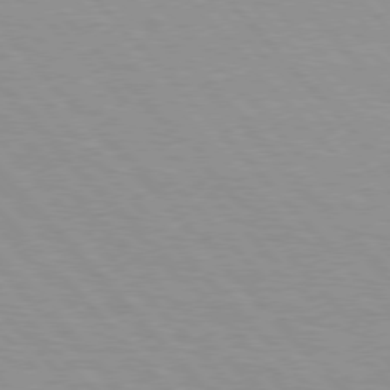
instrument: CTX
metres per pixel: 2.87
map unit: Hpe
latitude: 76.1577
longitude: -154.2711
